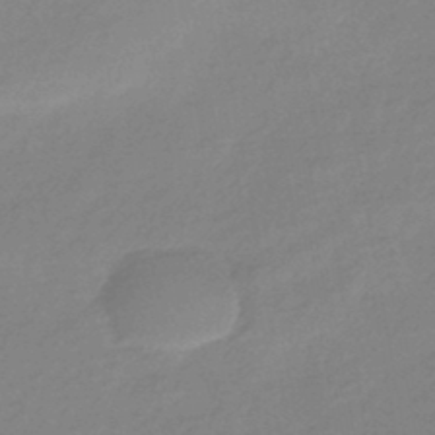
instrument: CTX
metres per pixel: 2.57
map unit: HNhu
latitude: -44.1039
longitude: 89.9745
